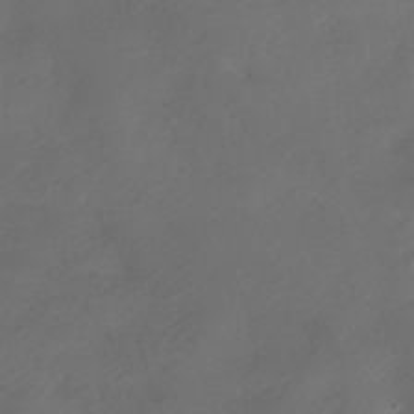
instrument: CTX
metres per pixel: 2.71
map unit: HNhu
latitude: -39.8800
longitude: 96.9353
